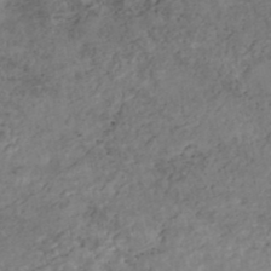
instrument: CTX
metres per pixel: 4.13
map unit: Nhe
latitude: -48.5196
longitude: -173.1970
